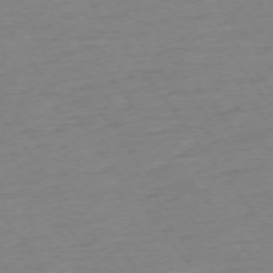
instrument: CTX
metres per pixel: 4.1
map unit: Ap
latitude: -74.8030
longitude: -83.5560
